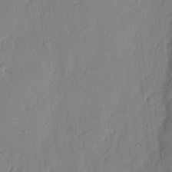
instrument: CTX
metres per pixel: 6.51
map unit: eHh
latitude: 3.9150
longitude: -76.9513
